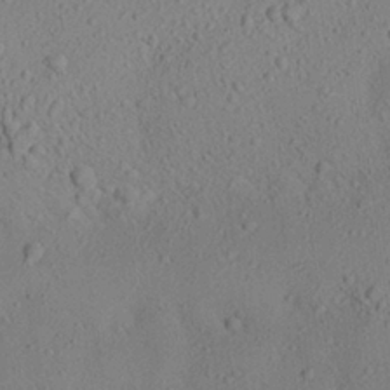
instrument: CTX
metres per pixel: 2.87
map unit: Aa
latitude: 25.8961
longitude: -142.5546
